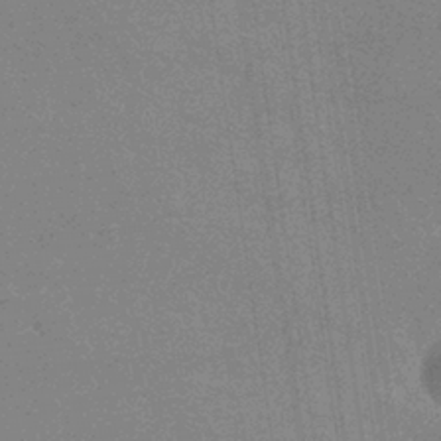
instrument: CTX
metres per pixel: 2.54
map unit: eHb
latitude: -37.3320
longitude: 76.3495
